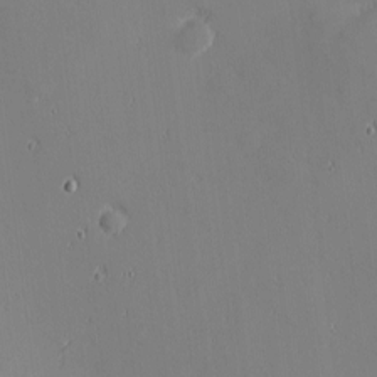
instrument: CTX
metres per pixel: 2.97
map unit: eHh
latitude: -3.0486
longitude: -81.4993
